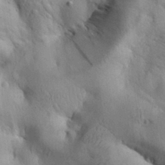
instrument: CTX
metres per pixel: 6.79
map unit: Aa
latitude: 29.3670
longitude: -144.7435
